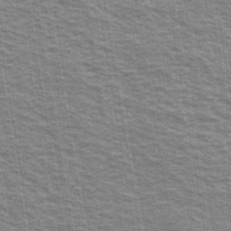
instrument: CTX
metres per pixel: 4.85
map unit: Ave
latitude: 38.9891
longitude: -109.1025
